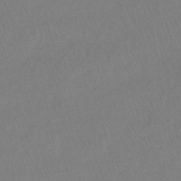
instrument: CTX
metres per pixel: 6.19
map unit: lHb
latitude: -41.5777
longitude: 65.0676
